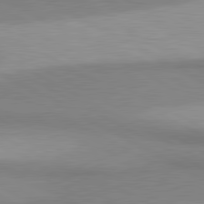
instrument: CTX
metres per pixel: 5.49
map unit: lApd
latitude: 80.8758
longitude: 158.2739
